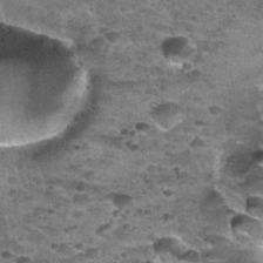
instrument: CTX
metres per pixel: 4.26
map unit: Nhu
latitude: 32.0255
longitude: -52.4979
